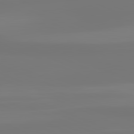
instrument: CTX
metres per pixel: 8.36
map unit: lApd
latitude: 81.5371
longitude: -176.3278
